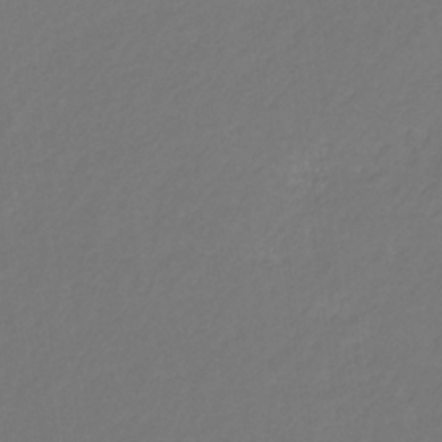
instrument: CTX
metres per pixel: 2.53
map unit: eHb
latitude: -30.5573
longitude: 64.5574
